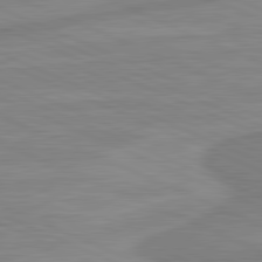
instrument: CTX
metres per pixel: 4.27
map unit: lApd
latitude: 81.5560
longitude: -175.8583
